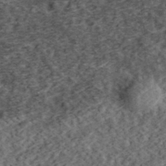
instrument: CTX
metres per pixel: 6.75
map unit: eHh
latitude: 37.1970
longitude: -79.0459
